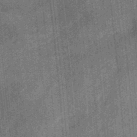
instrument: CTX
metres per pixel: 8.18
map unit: eHb
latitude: -35.2754
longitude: 78.9730
